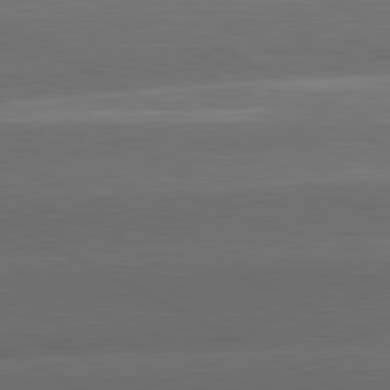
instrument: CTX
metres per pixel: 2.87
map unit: lApd
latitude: 81.0269
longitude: -147.2159
